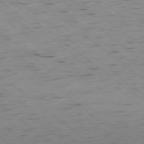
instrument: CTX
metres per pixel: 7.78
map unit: Hpe
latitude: -78.2550
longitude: -22.6112
